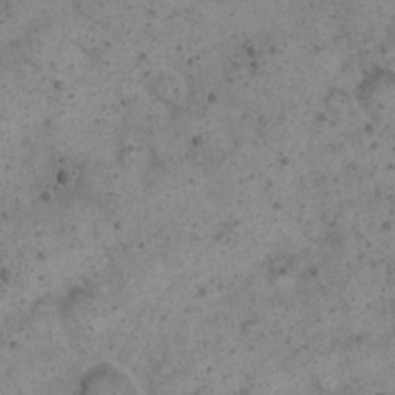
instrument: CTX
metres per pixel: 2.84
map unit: Nhu
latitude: 22.4034
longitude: -69.7261
